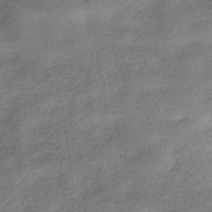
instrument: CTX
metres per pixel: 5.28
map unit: HNhu
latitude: -40.1417
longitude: 96.8597
